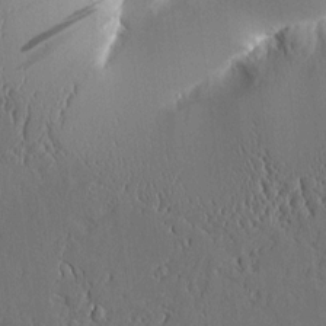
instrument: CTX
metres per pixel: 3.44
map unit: Aa
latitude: 9.9717
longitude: -129.8205
